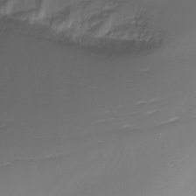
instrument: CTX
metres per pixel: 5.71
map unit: Nhu
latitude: -8.9731
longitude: -79.5560
